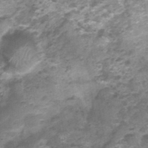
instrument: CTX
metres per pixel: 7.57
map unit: Nhu
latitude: 1.6693
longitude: -17.8394
